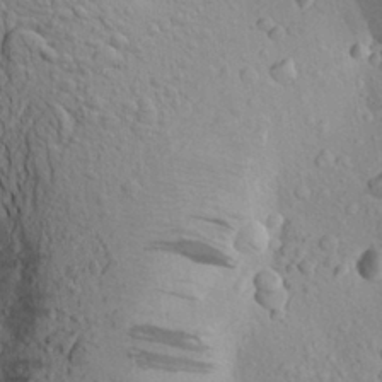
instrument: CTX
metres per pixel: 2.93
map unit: Aa
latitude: 23.3482
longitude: -146.9136
